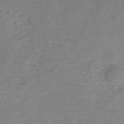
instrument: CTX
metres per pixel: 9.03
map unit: HNb
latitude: -34.5385
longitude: 55.1431
